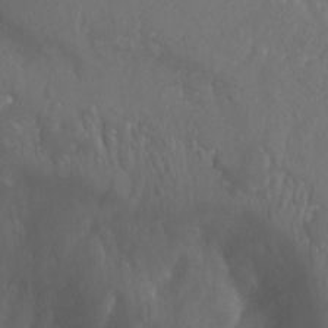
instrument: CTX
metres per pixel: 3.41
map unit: Aa
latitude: -13.2376
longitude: -67.2159
